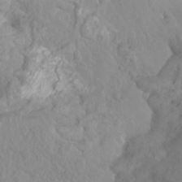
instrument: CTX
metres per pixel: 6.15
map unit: Hto
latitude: -8.0472
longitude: -46.1767
